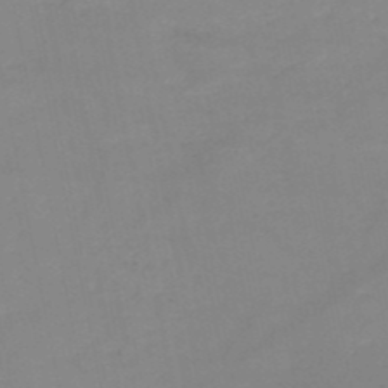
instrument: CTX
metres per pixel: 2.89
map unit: HNb
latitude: -50.3495
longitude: -40.4601
